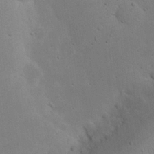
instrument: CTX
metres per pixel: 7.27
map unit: eHh
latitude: 24.1577
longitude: -72.2712
